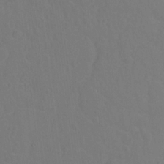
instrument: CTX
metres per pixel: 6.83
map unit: Hto
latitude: -2.7274
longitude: -34.5923
